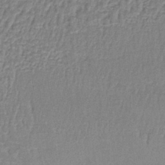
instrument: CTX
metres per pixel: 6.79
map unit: lHb
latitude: -38.9353
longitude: 61.3699
